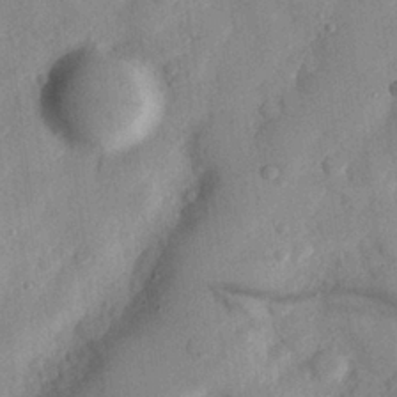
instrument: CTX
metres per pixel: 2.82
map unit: eHh
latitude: 27.6505
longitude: -75.8961
